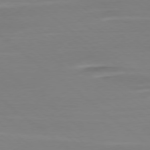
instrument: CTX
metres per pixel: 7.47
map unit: Ap
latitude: -78.7652
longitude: -76.5356
